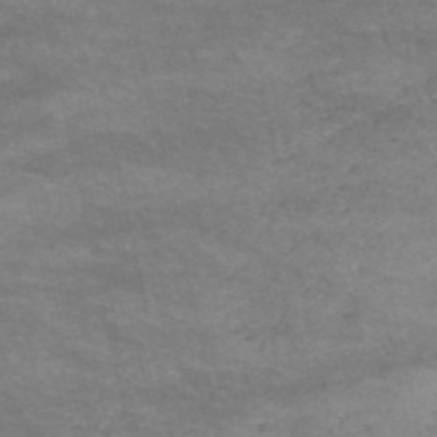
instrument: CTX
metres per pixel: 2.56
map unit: HNb
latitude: -52.7085
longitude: -38.9891
